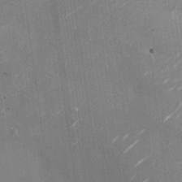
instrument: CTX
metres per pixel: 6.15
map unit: Nhu
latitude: -28.4629
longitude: -74.6868
